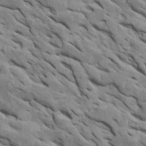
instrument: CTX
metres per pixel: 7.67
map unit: Htu
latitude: 1.1025
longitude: 145.6911
